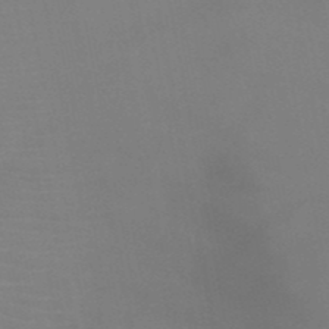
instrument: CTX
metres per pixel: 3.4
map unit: HNb
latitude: -50.8786
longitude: -46.0822
